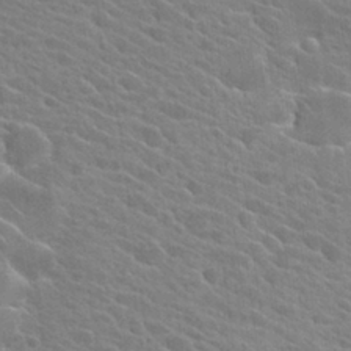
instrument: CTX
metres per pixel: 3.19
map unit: Hto
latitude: 25.2914
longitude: -40.9135
